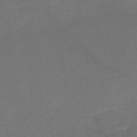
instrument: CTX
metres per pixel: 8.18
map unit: HNhu
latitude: -48.9164
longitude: 99.7855
